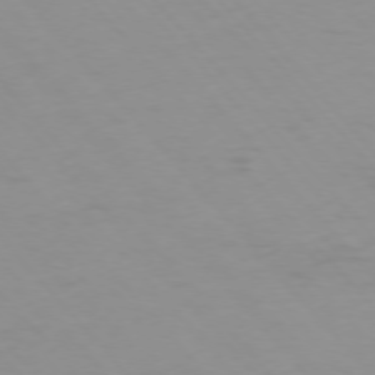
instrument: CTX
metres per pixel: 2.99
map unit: Hpe
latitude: -76.2550
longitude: -18.9891
